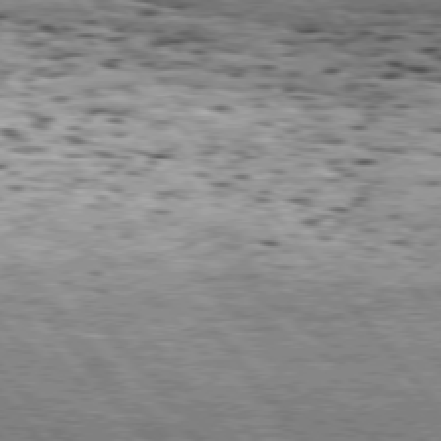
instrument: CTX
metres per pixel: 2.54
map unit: Hpe
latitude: 75.2348
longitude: -139.8772
